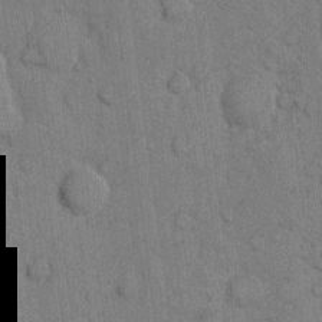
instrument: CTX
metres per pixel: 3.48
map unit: eHh
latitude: 10.2901
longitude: -66.4601
